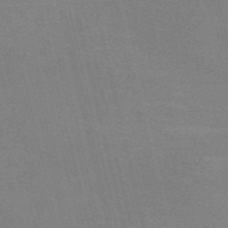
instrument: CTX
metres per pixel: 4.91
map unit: Nve
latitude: -58.2361
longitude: 63.1053
